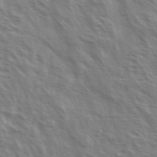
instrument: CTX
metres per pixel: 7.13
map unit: Ave
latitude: 37.3104
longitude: -111.1592
